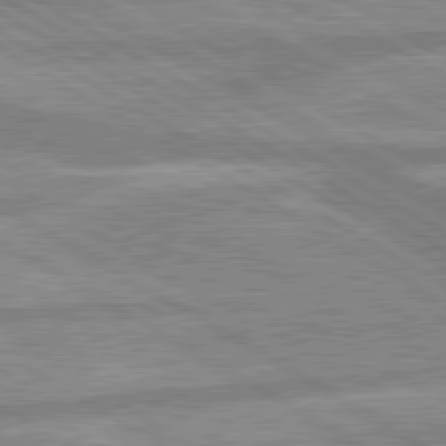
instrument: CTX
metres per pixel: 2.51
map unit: lApd
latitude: 80.0255
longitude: -171.0458
